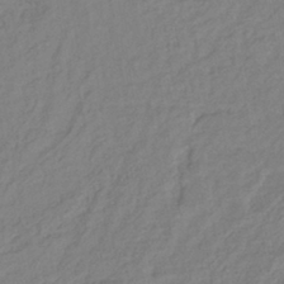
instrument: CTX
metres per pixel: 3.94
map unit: lHb
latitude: -42.0472
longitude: 74.9353
